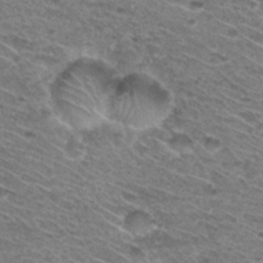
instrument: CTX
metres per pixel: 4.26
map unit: Hto
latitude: 30.9325
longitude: -46.8380
